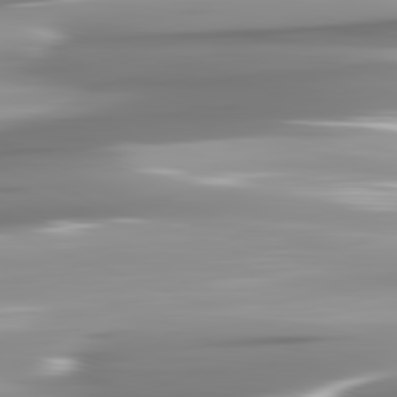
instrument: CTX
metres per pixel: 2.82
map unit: lApd
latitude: 82.2144
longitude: -143.4616
